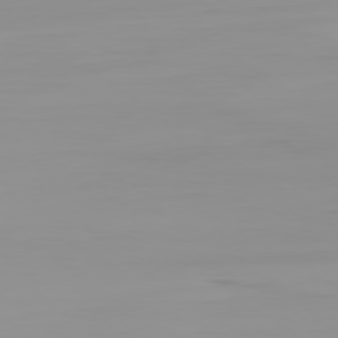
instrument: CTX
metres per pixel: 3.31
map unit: Ap
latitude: -79.5021
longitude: -94.3656
